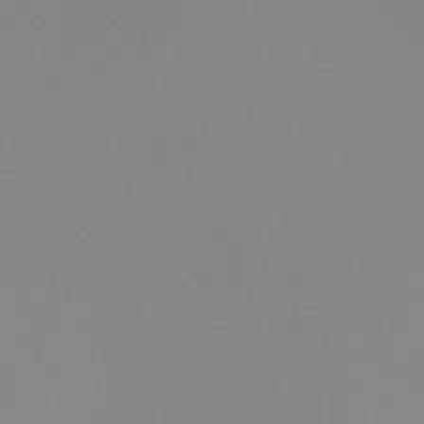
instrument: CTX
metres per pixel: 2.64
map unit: eHh
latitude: -45.3510
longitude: -28.8191
